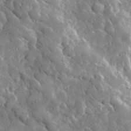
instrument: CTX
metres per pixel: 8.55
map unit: lHvf
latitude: 34.5168
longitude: -87.1970
